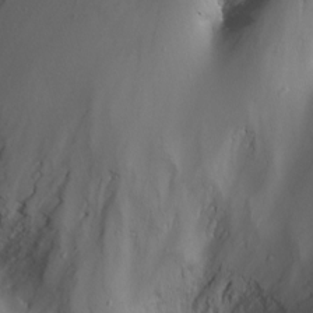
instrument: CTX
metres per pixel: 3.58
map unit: Nhu
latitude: -13.1620
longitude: -65.0081
